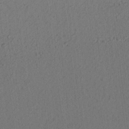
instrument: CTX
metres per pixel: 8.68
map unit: lAvf
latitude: 7.3293
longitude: 165.0487
